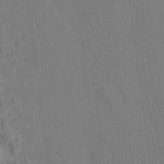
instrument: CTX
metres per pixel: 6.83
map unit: Hto
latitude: 14.6869
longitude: -36.2901
